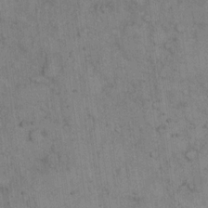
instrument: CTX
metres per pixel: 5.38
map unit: eHh
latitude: 14.8191
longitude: -62.8758
